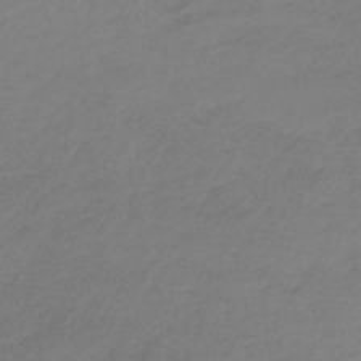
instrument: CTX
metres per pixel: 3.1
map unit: HNb
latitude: -33.8801
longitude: 61.0864
